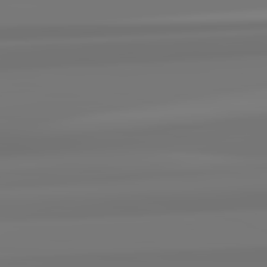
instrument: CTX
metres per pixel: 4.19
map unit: lApd
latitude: 82.7813
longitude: 170.4818
